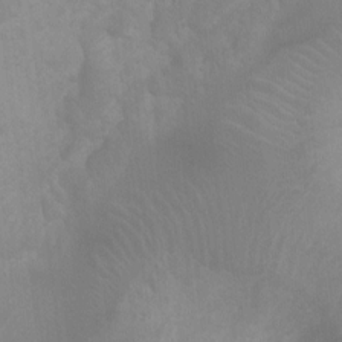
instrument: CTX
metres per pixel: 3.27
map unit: Ht
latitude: 2.9513
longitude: -25.9150
